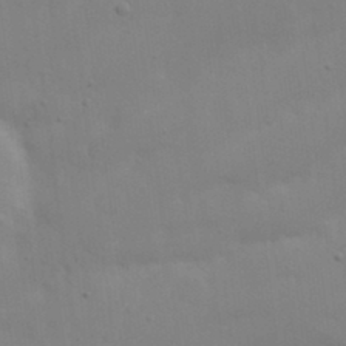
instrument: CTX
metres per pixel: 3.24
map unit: Nhu
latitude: 21.0459
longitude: -73.3104
